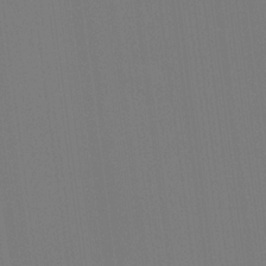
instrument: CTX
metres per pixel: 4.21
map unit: Hve
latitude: 18.5923
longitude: 149.9745
